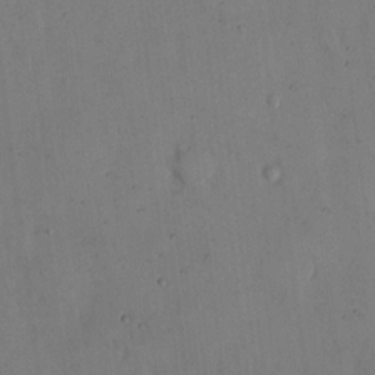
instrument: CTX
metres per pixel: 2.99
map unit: eHh
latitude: 12.7624
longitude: -61.9150
